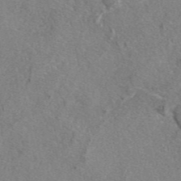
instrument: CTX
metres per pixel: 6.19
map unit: eAb
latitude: 47.1970
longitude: 108.0661
